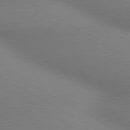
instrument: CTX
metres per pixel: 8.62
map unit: lApd
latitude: 80.3656
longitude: 129.8611
